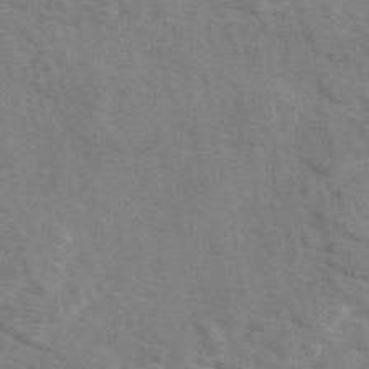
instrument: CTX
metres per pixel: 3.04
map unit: eAb
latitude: 49.2537
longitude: 120.0661
